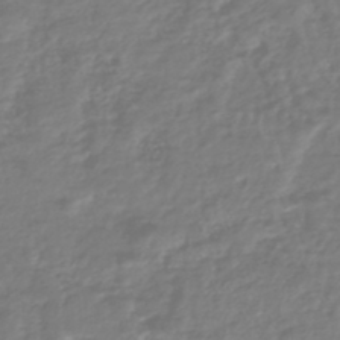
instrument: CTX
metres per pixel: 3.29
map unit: HNhu
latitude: -45.3132
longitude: 98.8219
